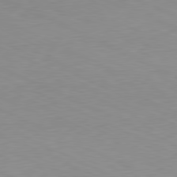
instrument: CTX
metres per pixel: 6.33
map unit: Ap
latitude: -81.4833
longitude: -69.6883
